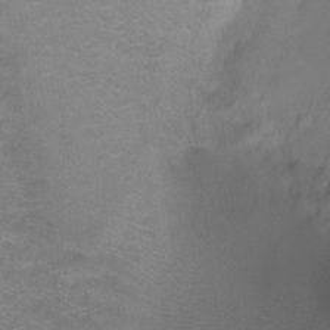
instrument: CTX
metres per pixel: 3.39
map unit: Ht
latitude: -8.7463
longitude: -36.6302
